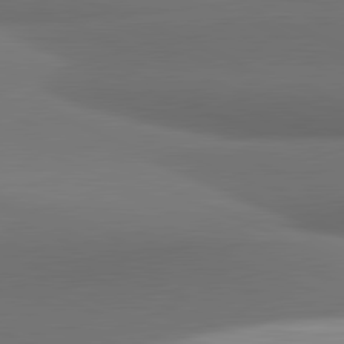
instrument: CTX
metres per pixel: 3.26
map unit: lApd
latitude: 81.6505
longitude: 171.2187
